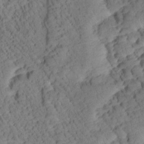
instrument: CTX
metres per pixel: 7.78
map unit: Htu
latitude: 0.8002
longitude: 175.6154
